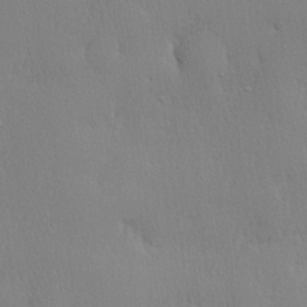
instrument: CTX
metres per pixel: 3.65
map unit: lHvf
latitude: 21.2537
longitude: 141.3321
